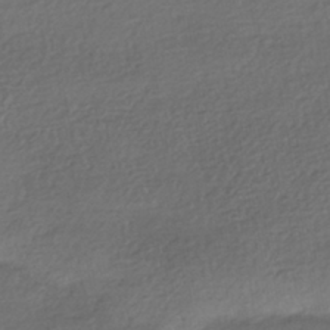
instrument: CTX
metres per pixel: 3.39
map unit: HNhu
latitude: -42.1794
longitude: 96.5385
